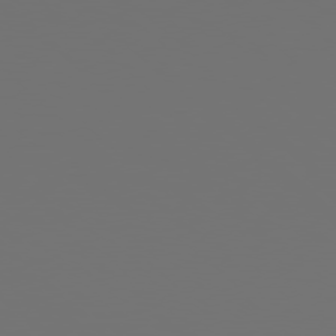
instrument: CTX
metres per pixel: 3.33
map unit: Hpe
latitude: 77.7827
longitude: -177.4237
